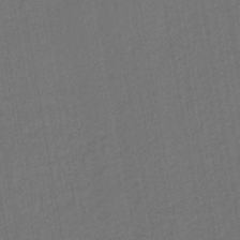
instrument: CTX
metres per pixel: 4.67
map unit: lHb
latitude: -43.3887
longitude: 61.1809
